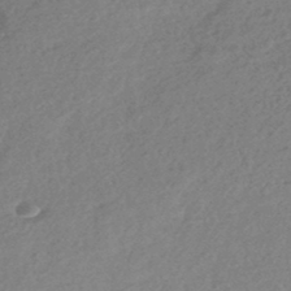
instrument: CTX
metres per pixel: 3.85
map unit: HNhu
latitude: -44.8597
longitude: 92.6896
